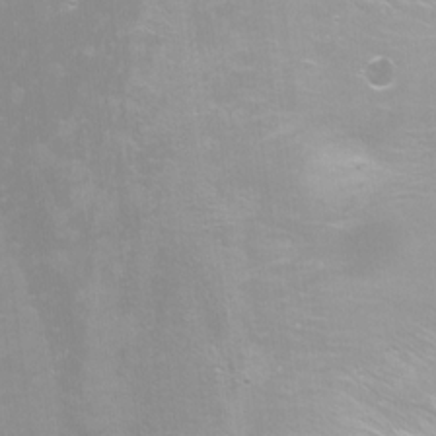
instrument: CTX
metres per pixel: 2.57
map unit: Nhu
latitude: -6.0472
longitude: -49.3482
